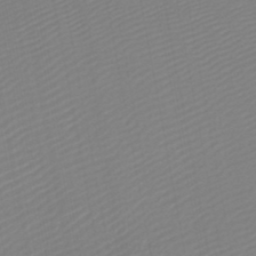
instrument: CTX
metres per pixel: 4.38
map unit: lHb
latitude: -46.1039
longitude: 74.2362
